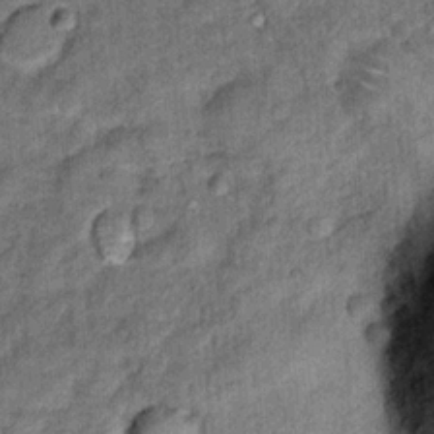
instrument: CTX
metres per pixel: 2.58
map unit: Hto
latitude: 14.7247
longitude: -35.1025
